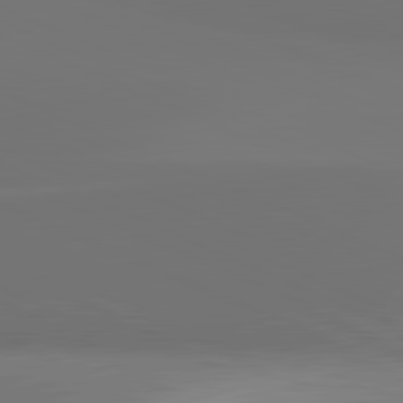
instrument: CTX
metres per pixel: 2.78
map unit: lApd
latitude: 81.6505
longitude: 155.8611
